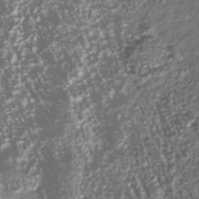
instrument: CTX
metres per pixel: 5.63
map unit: Nhu
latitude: -39.6344
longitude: -82.2333
